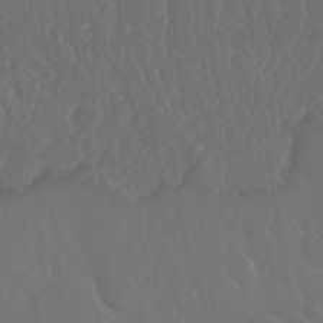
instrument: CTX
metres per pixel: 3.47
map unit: Nhu
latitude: 25.6882
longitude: -57.1781
